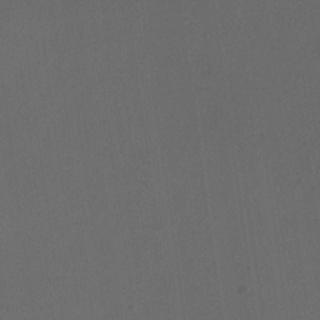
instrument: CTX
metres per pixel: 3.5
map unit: Nhu
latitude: -7.3131
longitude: -80.0444
